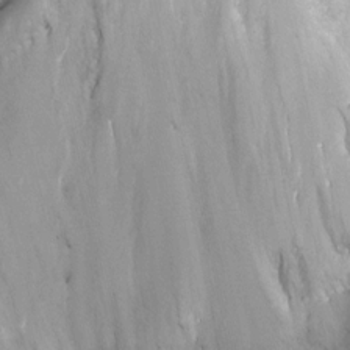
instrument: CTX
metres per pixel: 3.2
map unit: Nhu
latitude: -17.1809
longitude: -48.4601
